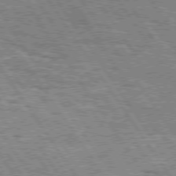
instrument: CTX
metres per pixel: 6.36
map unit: Hpe
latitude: 75.4804
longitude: -155.3293
